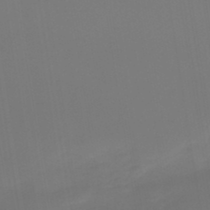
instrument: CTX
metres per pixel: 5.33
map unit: lHb
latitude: -46.8219
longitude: 70.9353
